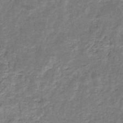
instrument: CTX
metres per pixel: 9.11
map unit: eHb
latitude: -34.6141
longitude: 75.9745
